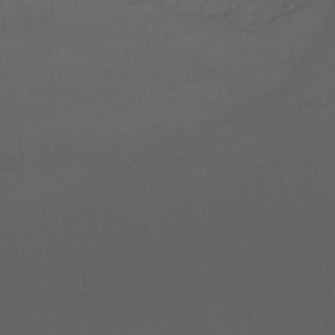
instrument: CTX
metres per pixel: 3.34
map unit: HNb
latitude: -51.6533
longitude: -39.6505
